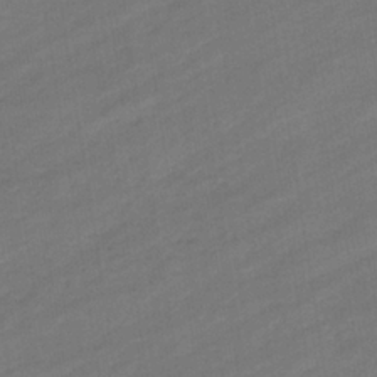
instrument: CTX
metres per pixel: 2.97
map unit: eHb
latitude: -36.4440
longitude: 78.0850
